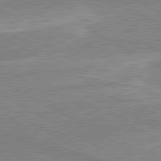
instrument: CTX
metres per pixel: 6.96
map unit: lApd
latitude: 80.5735
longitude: 142.6707
